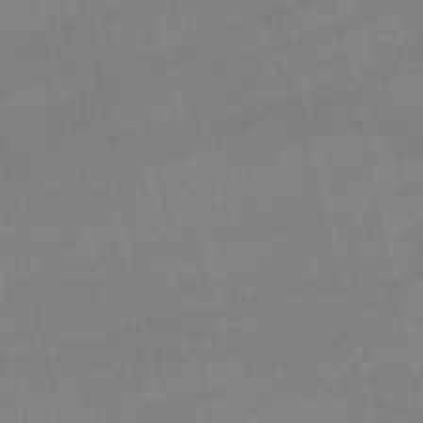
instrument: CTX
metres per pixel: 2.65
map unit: lHb
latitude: -46.8975
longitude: 70.5385
